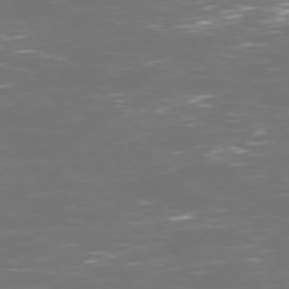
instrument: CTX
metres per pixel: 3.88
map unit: Hpe
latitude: 72.6680
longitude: -126.7435
